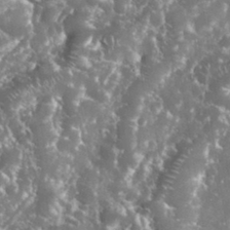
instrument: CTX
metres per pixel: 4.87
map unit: eHh
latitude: 34.0633
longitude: -62.8569
